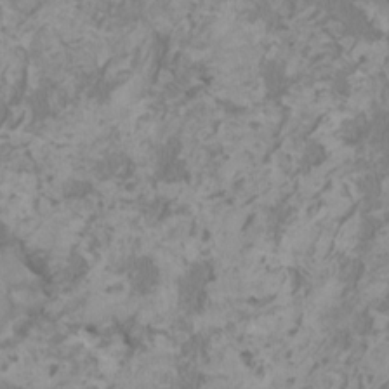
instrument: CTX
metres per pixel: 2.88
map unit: HNhu
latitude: 1.2726
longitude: -1.0647
